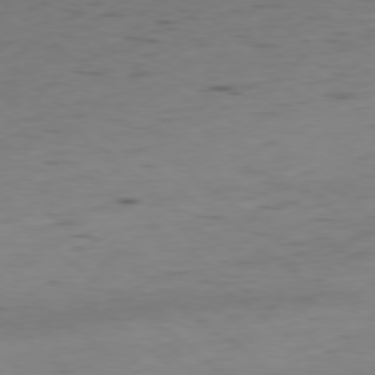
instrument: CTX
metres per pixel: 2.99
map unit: Hpe
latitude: -78.9163
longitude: 16.7652
